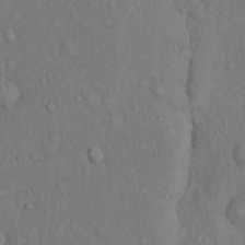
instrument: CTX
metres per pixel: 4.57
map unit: Hto
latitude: 14.0822
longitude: -57.9717
